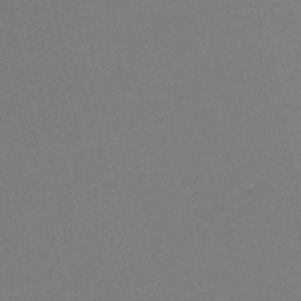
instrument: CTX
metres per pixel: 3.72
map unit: eHb
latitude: -45.9745
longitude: 80.9920
